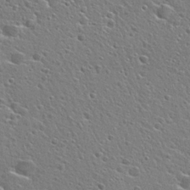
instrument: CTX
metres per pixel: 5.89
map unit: Hto
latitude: 24.9891
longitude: -44.7624
